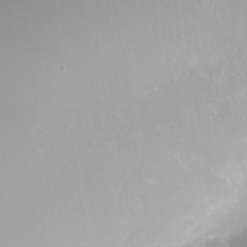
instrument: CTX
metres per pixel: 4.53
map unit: Nhe
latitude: -35.6911
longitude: -91.9717
